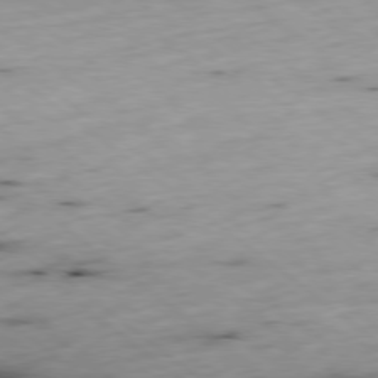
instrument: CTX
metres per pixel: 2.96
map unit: Ap
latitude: -78.6896
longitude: -91.7072
